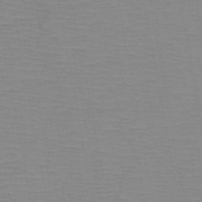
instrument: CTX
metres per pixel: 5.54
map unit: HNb
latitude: -47.1620
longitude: -40.8191
